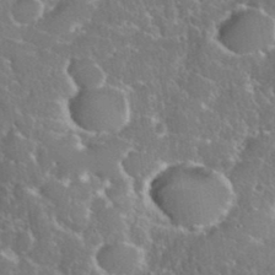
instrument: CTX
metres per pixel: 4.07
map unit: eHh
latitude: 37.3293
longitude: -60.9513
